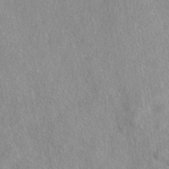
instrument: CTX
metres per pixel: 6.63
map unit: eAb
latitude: 44.2711
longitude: 109.6155
